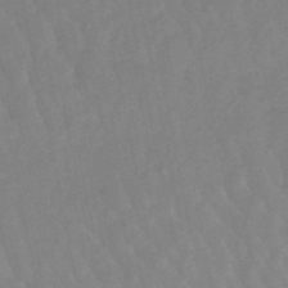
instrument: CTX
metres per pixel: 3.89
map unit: lHb
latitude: -48.3684
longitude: 75.7856
